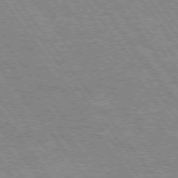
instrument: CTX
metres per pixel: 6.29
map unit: Hpe
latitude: 74.3278
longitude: -139.7072
